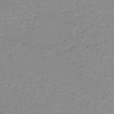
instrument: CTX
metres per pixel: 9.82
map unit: HNb
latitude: -51.3887
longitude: -53.1970
